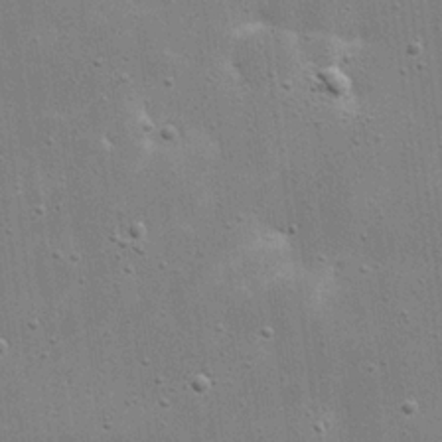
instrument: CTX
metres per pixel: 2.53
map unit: eHh
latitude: 21.4427
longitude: -67.2348
